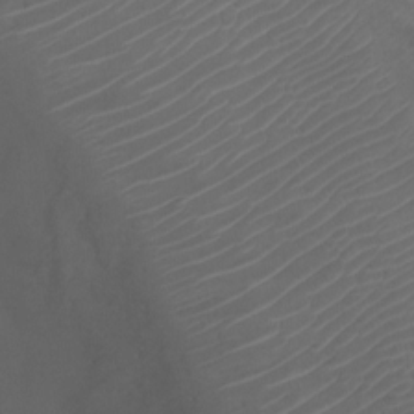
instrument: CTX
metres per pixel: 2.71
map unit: Ht
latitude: -1.5777
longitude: -18.8191
